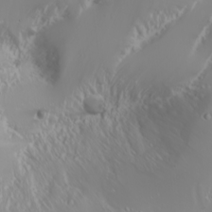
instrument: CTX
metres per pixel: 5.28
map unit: Nhu
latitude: -6.5384
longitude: -89.7072
